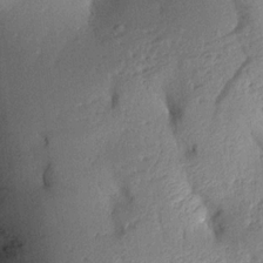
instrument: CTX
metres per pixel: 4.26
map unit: Aa
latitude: 15.4238
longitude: -146.5546
